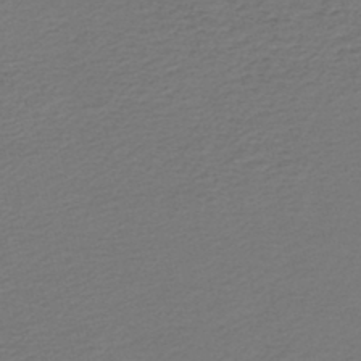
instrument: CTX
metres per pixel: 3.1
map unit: HNb
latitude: -43.0675
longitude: 50.5574
